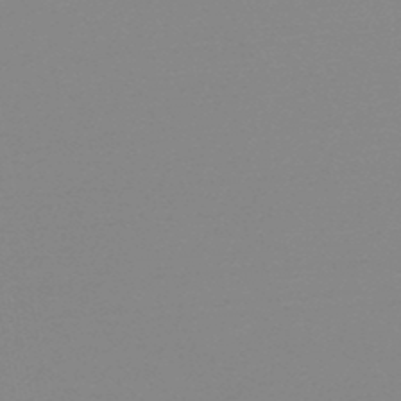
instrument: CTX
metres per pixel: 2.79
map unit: lHb
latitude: -48.8030
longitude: 72.0850
